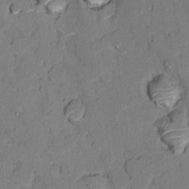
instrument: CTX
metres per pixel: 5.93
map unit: Ht
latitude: 10.9136
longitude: -33.6316
